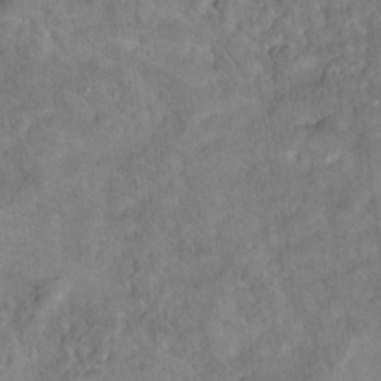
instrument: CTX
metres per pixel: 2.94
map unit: Hto
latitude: 15.6127
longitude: -37.0837
